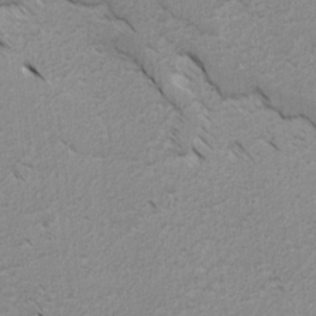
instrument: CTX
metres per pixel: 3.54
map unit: lAvf
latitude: -4.6707
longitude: -114.4034
